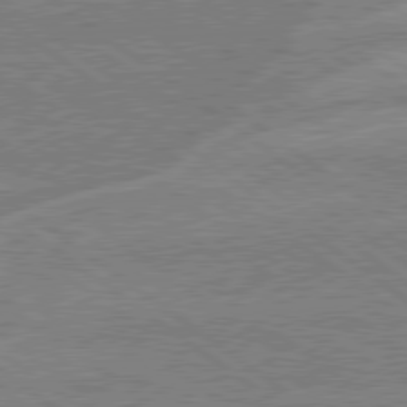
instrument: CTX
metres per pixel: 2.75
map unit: lApd
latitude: 79.1403
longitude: -161.0836
